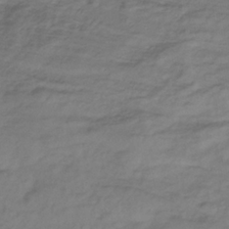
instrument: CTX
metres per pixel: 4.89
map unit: lHb
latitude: -33.8801
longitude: 66.4251
